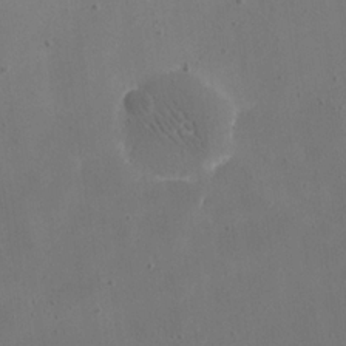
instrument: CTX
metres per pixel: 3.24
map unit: eHh
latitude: 19.1592
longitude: -68.5357
